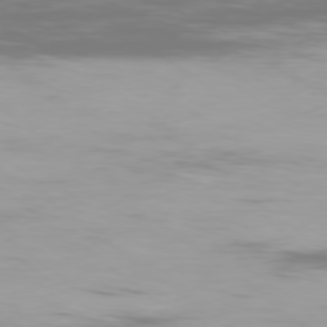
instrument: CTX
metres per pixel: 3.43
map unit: Ap
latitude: -79.2187
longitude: -60.3656
